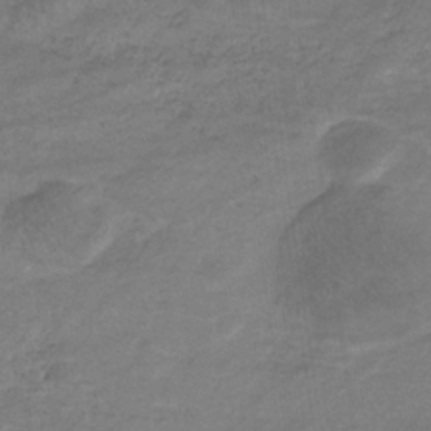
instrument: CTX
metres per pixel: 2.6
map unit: eHb
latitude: -32.8219
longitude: 68.5006
